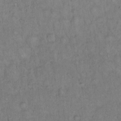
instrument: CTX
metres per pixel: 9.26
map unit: Hto
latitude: 13.3482
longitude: -56.7435
